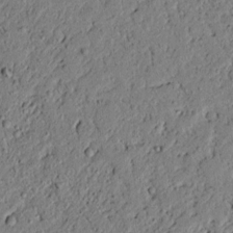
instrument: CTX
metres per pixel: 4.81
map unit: lAvf
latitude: 5.8961
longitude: 167.6344
